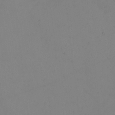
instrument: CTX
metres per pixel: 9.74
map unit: eHh
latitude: -2.1416
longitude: -74.5735
